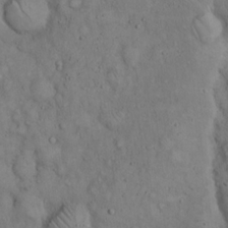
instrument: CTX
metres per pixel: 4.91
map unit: Hto
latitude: 14.8380
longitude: -57.9906
